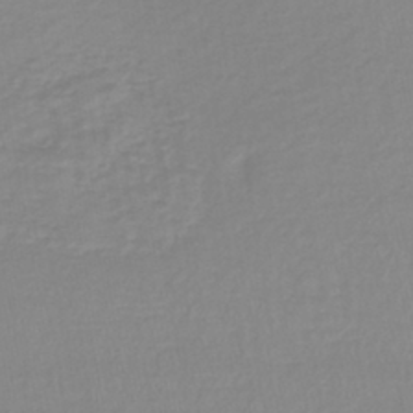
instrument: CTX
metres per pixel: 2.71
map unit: lHb
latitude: -40.6518
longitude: 64.9920
